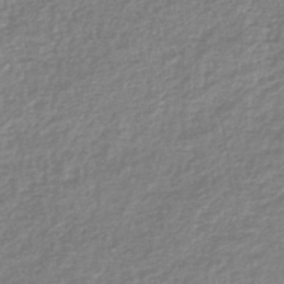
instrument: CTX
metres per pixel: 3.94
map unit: lHb
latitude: -44.1795
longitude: 69.0864
